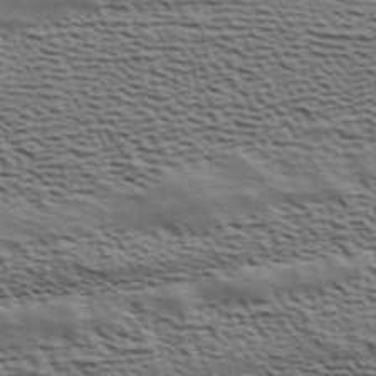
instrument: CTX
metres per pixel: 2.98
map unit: ANa
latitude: 41.7261
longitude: 49.8612
